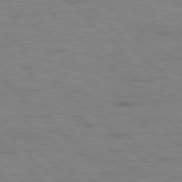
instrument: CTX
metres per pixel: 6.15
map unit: Hpe
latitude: 77.7071
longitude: -154.9892
